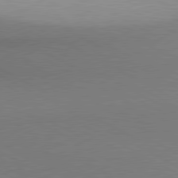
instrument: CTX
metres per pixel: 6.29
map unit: lApd
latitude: 80.4790
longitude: 139.9745
